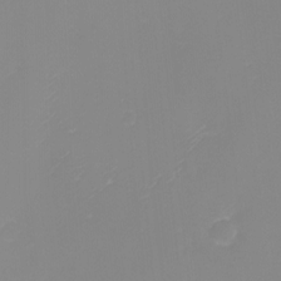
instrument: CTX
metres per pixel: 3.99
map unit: Nhu
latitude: -8.8597
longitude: -82.1011
